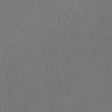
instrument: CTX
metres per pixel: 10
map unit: eHh
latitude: 5.1025
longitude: -68.4601
